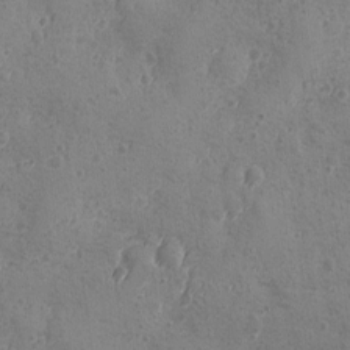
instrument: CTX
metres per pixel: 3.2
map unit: Ave
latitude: -8.5007
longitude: -118.8380
